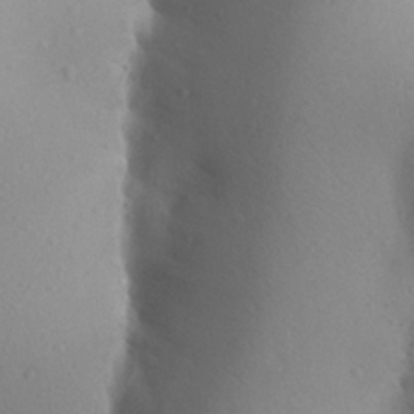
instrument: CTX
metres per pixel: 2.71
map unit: Aa
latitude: 27.3671
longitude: -147.6505
